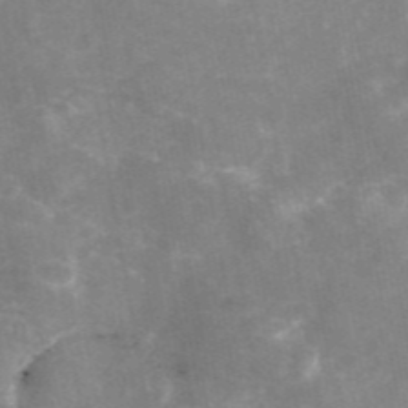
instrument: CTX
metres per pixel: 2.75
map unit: eAb
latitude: 46.1767
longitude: 124.9353
